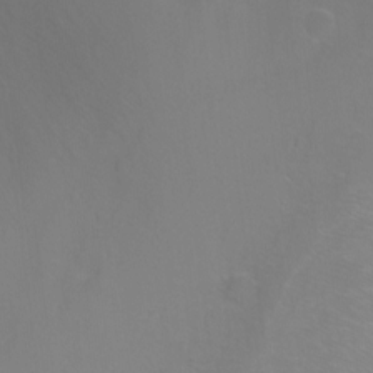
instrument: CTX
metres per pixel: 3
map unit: Ht
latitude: -8.0472
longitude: -35.1025
